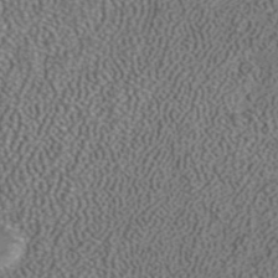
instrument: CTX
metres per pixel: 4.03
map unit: ANa
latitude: 39.8394
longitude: 24.6518
